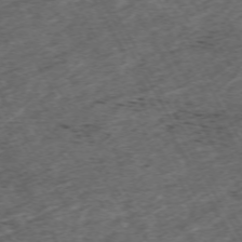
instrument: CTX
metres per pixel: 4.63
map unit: Hpe
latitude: -70.9353
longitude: 16.8975
